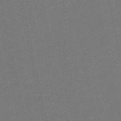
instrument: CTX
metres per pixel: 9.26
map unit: Nve
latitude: -57.6344
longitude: 50.6518
